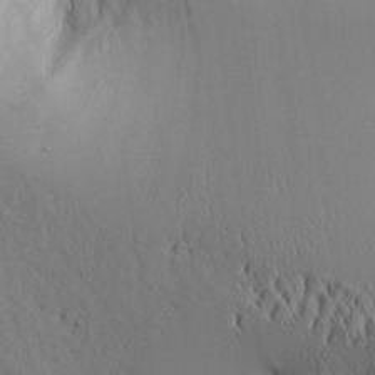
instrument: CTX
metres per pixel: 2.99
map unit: Aa
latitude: 9.8017
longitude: -130.0633
